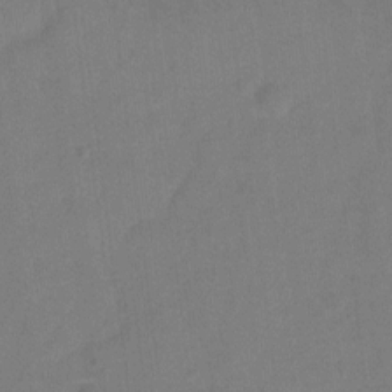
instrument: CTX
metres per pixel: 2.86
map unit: Hto
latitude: -5.3131
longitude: -35.8961
